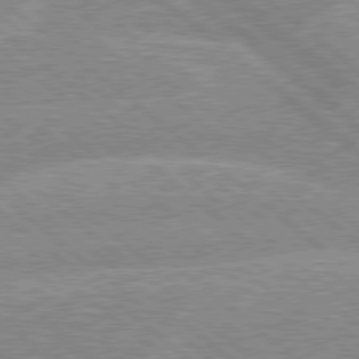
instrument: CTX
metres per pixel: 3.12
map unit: Hpe
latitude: 78.4790
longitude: -156.1955
